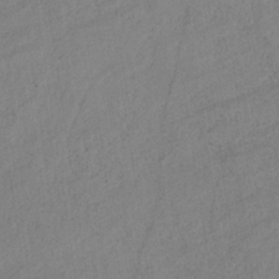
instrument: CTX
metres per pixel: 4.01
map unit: HNb
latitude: -32.2740
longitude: 63.7099
